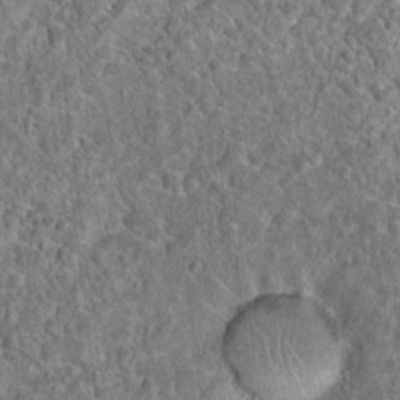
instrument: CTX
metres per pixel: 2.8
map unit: Hto
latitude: 19.2537
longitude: -42.7624
